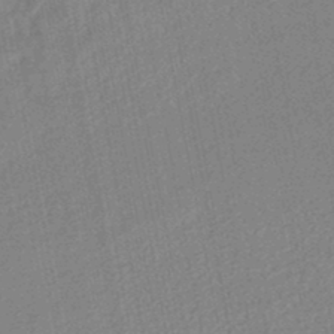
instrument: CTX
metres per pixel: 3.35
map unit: HNhu
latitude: -47.0486
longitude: 99.1053
